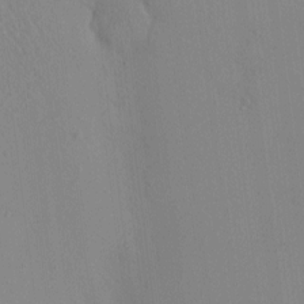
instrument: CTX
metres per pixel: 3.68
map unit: eHh
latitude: -0.1417
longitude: 17.3699
